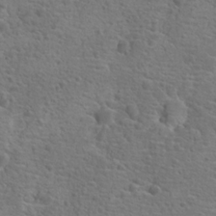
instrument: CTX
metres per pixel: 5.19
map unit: Hto
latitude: 18.9513
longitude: -42.3278
